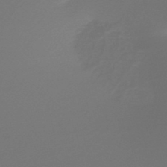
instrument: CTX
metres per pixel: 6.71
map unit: HNb
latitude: -47.8611
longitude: -43.6316
